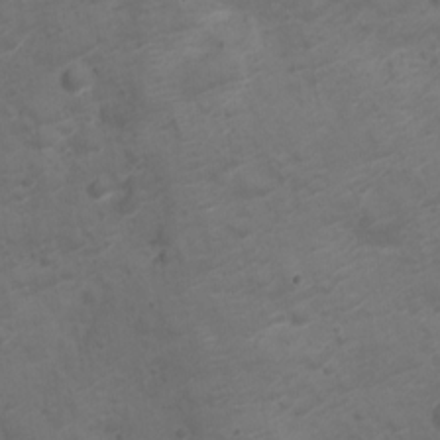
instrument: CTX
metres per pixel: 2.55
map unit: Nve
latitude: -20.1605
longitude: 106.1606
